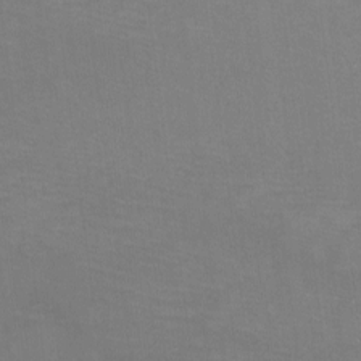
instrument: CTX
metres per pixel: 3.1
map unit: eHh
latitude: -6.2550
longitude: -78.8947
